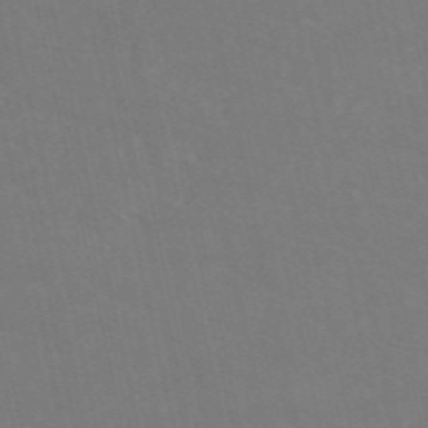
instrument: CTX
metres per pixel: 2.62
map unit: HNb
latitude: -54.4251
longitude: -35.4993
